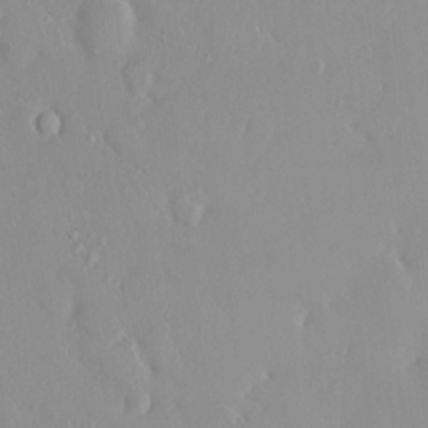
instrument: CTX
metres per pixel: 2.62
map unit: HNhu
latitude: 2.6112
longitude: 7.1053
